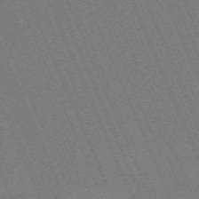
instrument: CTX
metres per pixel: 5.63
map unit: Nhu
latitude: -68.0472
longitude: 38.8408
